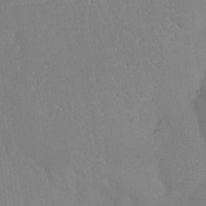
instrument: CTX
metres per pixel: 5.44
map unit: Nhu
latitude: -13.5777
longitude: -24.3278
